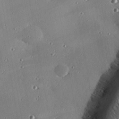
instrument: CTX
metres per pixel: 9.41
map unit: eHh
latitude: 23.6505
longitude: -90.3467
